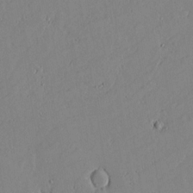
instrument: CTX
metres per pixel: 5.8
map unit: lAvf
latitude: 16.7813
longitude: -126.2145
